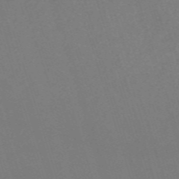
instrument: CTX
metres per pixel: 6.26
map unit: Nve
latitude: -59.4076
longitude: 60.9542
